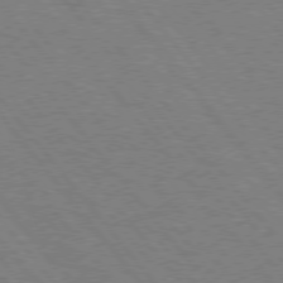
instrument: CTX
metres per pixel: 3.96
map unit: Hpe
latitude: 75.6883
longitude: -156.9513
